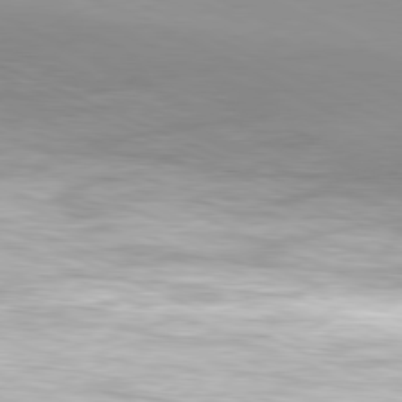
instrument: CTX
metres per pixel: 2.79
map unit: Hpe
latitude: -81.4644
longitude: 16.3307
